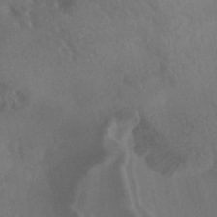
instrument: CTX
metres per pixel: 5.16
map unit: HNhu
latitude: -41.5966
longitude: 101.4454
